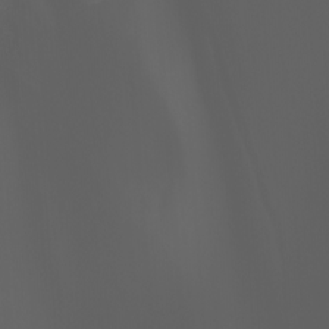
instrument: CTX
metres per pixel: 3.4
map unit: Htu
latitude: -0.8030
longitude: -77.9339
